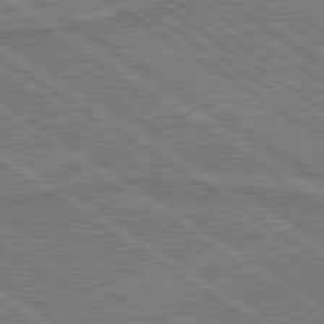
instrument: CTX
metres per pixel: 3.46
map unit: lApd
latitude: 79.9339
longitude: 170.1228
